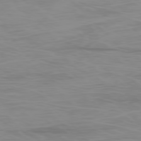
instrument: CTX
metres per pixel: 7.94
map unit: Ap
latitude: -77.7100
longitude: -73.2537
